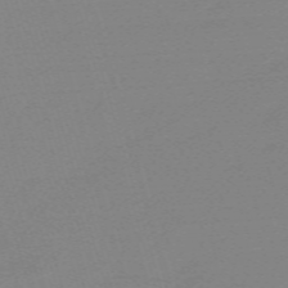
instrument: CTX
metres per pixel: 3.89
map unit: eHh
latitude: -61.9556
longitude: 52.0283
